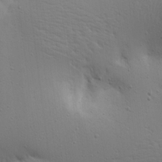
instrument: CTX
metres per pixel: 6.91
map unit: Ave
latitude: 17.1025
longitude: -139.1025
